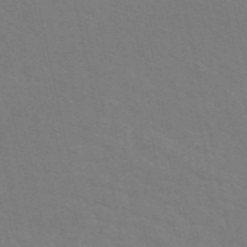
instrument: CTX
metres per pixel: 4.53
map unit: eAb
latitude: 51.1025
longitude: 112.5763
